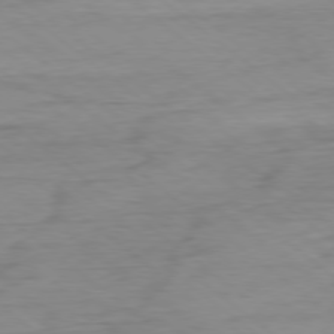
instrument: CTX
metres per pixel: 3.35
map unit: Ap
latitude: -78.6518
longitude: -78.0444
